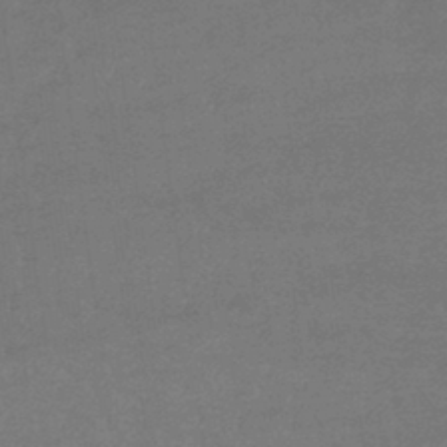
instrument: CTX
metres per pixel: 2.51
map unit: lHb
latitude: -41.8989
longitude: 66.4440
